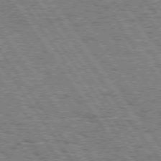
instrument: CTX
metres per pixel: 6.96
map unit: Hpe
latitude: 74.1767
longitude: -138.9892
